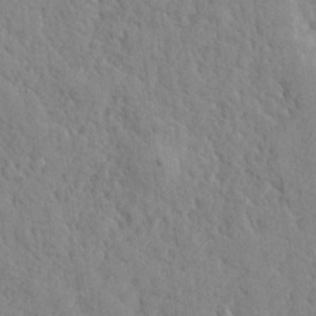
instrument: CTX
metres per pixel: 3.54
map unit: lHvf
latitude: 24.5356
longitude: 143.4454
